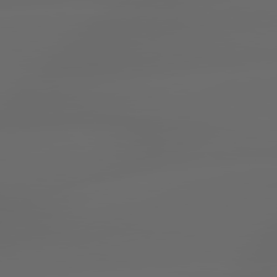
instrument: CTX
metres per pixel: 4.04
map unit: lApd
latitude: 79.3482
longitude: -139.7827
